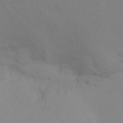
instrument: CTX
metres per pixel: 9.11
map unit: Ht
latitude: -8.7085
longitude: -35.0080
